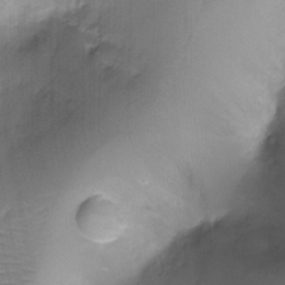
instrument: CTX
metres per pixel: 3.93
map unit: Ht
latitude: -17.6533
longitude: -44.4412
